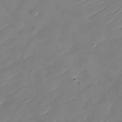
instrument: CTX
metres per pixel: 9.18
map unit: Nhu
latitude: -29.8611
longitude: -72.7058
